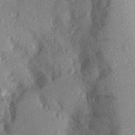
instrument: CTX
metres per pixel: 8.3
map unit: Aa
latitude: 26.6302
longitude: -145.5182
